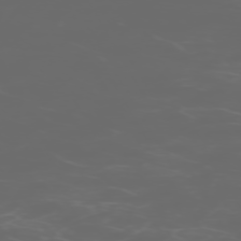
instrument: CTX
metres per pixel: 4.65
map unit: Hpe
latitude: -73.6533
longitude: 5.4076
